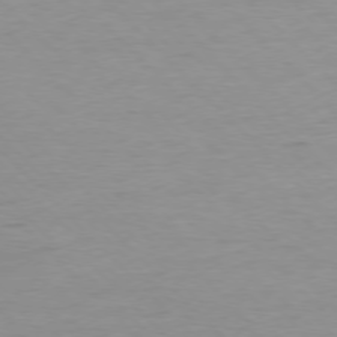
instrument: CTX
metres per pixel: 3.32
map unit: Ap
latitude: -77.6344
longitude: -83.0836
